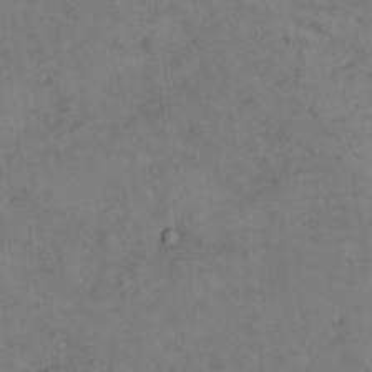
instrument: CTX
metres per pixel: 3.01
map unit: eHh
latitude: 11.1592
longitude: -62.2523
